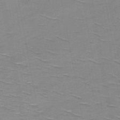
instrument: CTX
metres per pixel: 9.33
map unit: HNb
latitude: -48.1984
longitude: -48.3656
